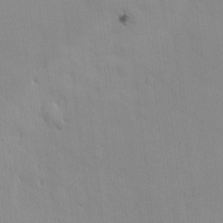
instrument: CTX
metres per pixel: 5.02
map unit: HNhu
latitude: 5.6694
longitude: 1.0298
